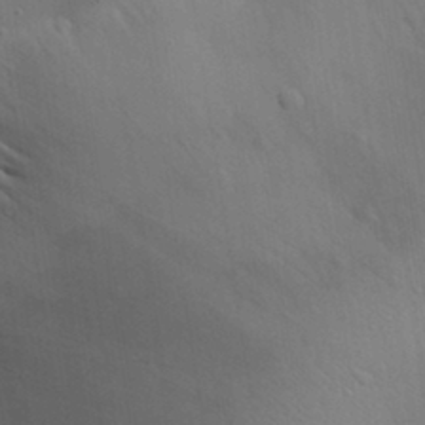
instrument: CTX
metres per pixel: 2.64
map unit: Aa
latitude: 30.8758
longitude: -144.9514
